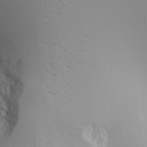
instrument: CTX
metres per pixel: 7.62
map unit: Aa
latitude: 19.1025
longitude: -125.1403
